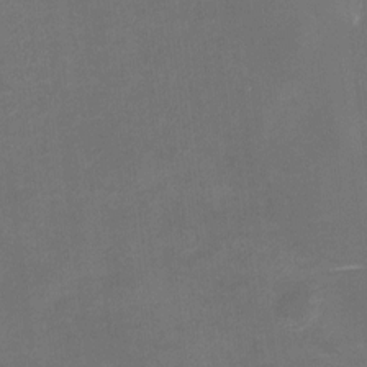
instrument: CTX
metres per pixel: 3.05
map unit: HNhu
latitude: 7.4804
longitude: 7.8989
